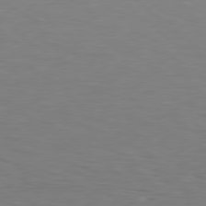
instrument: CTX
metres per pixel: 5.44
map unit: Hpe
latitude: 78.3656
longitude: -149.6694
